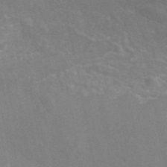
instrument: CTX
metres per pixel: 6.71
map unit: eAb
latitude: 46.7813
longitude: 116.1794
